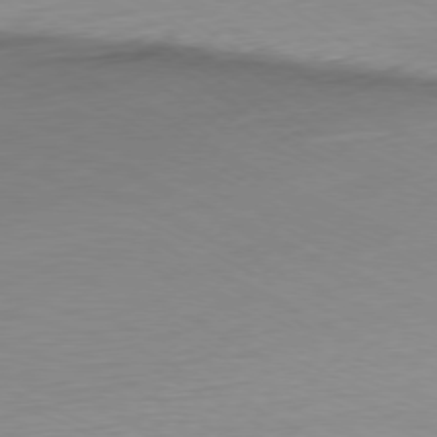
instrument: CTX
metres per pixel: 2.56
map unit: Ap
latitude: -76.5385
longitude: -76.1955
